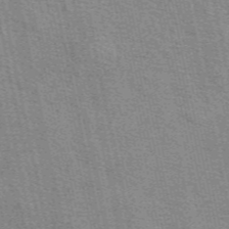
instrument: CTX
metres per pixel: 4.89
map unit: eAb
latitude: 49.0836
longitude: 106.2173
